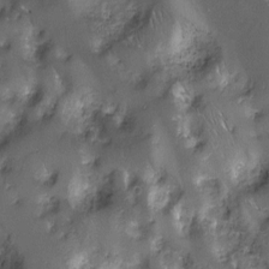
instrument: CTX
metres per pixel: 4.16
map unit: Nhu
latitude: -7.6344
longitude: -152.1578
